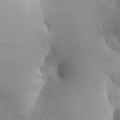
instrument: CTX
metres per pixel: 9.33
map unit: Aa
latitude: 32.6302
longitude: -143.3671
